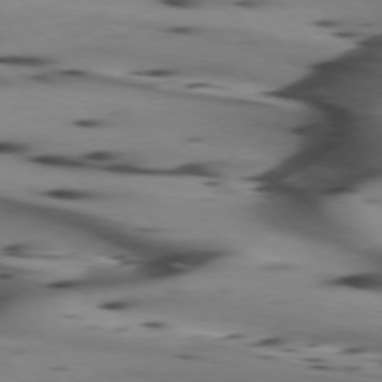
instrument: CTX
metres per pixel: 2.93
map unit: lApd
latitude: 74.9892
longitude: -64.5357
